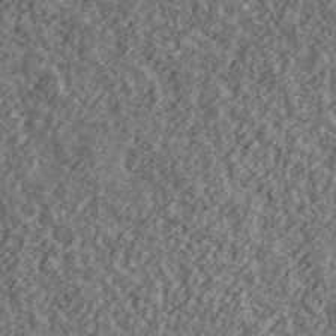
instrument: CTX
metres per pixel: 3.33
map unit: Ave
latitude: 43.4993
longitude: -111.1970
